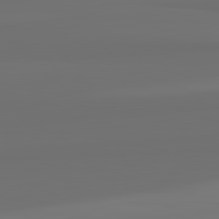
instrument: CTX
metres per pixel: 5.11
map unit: lApd
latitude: 82.7813
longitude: 161.3321
